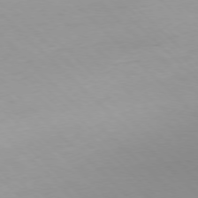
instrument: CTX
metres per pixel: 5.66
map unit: Ap
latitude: -77.4832
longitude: -90.8947
